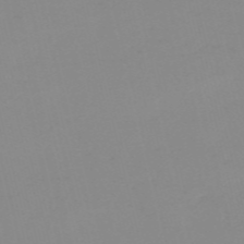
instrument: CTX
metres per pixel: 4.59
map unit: HNb
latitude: -56.0283
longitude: -42.8569
